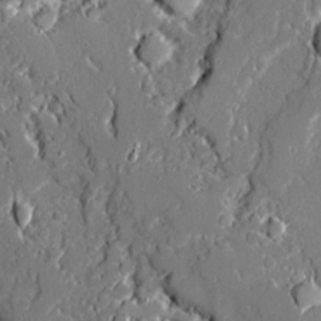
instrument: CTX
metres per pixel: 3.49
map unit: Ave
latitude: 20.1767
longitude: -127.8206
